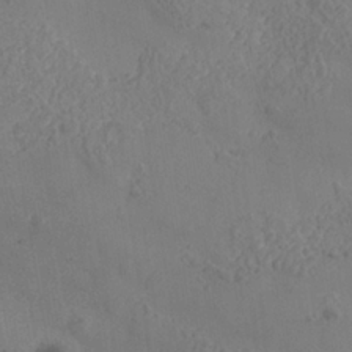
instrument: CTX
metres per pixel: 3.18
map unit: Nhe
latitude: -37.1431
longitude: 138.8030
